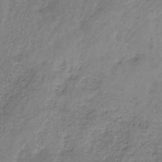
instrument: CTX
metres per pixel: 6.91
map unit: HNb
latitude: -33.4077
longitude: 61.7667
